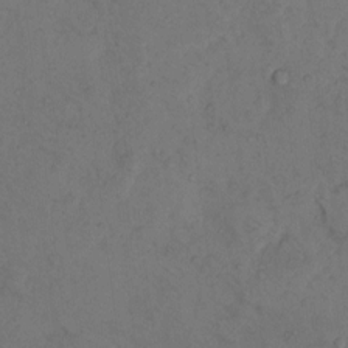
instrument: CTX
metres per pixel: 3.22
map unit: Hto
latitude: 7.6127
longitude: -60.0255
